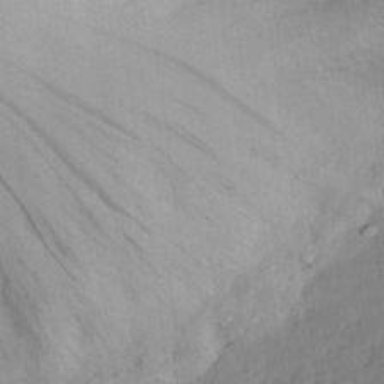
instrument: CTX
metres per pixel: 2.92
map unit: eHh
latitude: 26.1011
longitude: -68.9514
